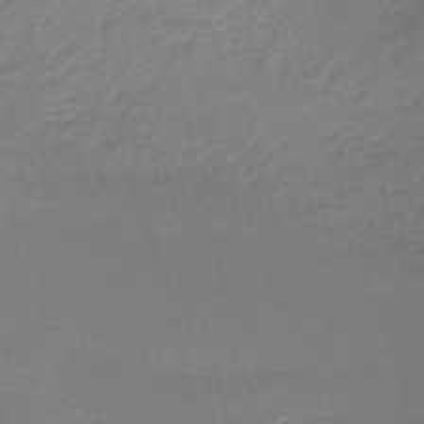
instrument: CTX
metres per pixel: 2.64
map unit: HNb
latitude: -50.4251
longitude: -41.6882
